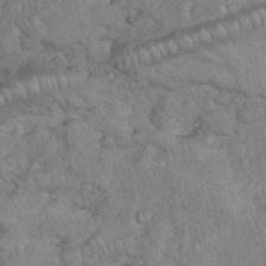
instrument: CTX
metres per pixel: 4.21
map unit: eHh
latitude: 35.8772
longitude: -63.4238
